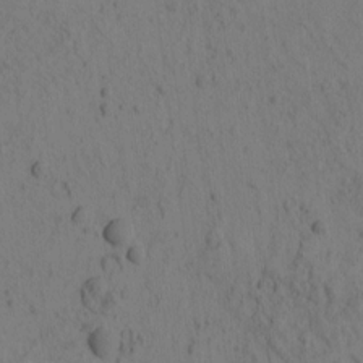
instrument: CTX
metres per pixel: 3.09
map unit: eHh
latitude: -1.0298
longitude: 17.0676
